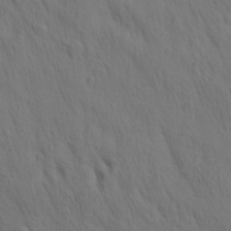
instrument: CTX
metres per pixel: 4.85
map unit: lAa
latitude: 21.7828
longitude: -138.3278
